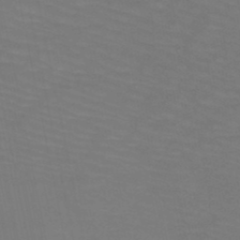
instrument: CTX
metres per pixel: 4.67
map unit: HNb
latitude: -50.0283
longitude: -50.8191
